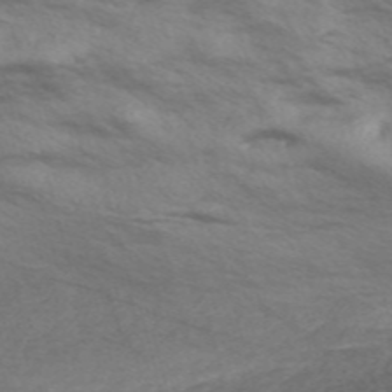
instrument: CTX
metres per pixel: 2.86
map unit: Nve
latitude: -57.6344
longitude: 54.2740
